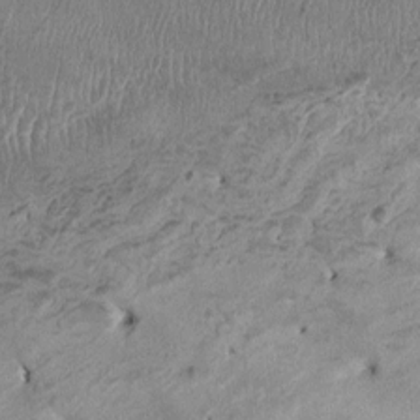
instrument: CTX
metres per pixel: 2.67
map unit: HNhu
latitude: -1.8612
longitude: -7.5938
